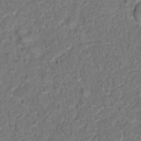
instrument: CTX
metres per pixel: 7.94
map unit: Hto
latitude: 14.4412
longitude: -38.4223
